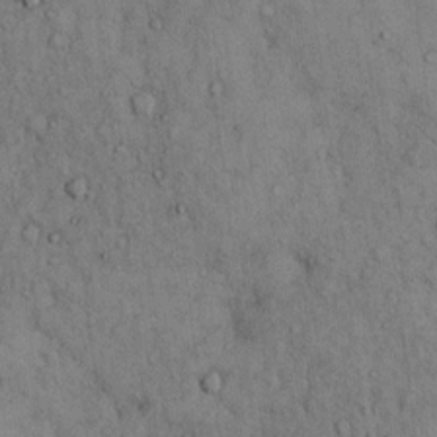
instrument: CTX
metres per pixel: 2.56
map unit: Hto
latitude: 12.3090
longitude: -60.0255
